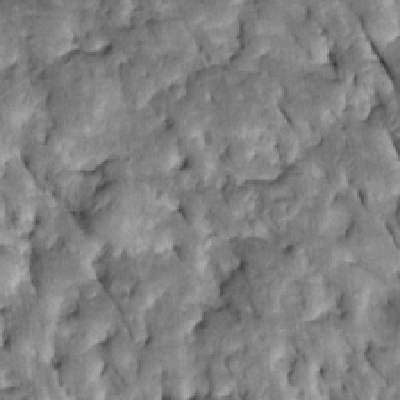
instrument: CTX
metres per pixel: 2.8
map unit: Htu
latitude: -0.9920
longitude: 148.8030
